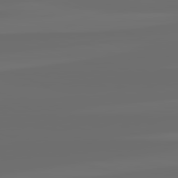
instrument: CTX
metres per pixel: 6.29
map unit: lApd
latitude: 82.3656
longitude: -164.8191
